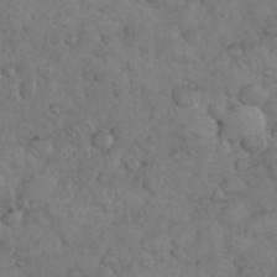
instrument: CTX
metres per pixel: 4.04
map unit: eHh
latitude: 35.4048
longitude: -64.5924
